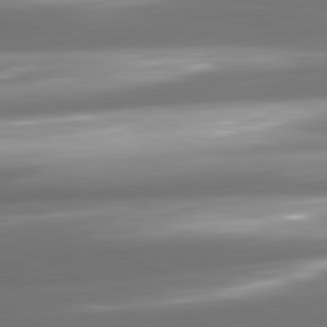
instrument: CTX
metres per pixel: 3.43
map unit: lApd
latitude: 81.0080
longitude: -141.9906
